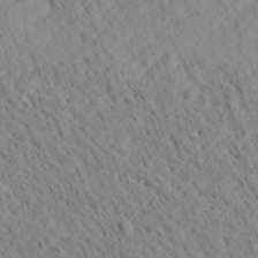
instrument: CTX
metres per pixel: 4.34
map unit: Ave
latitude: 20.6113
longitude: -140.1011
